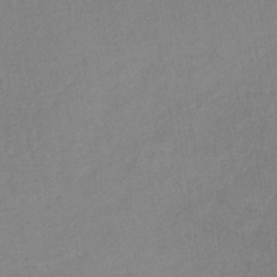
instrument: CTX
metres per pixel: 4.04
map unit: lHb
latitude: -37.4643
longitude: 68.8408
